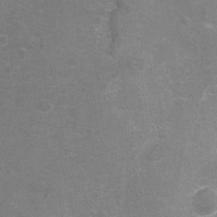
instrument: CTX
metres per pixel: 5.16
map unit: Nhu
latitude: -16.9542
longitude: -56.9891
